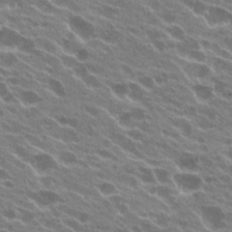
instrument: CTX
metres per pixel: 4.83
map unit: Hto
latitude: 23.9150
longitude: -38.3467
